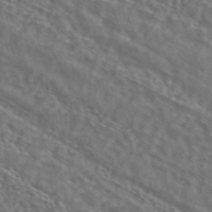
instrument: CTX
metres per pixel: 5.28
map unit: ANa
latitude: 43.1592
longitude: 23.3699
